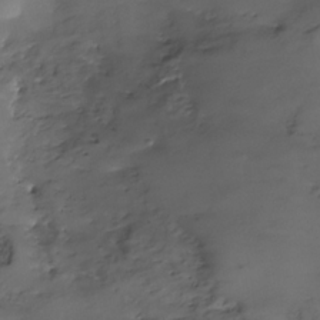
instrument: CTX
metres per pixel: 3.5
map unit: Nhe
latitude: -35.3510
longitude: -86.8947
